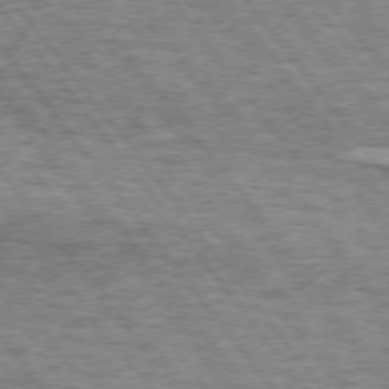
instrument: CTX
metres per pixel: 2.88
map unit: lApd
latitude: 74.0822
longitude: -76.7624
